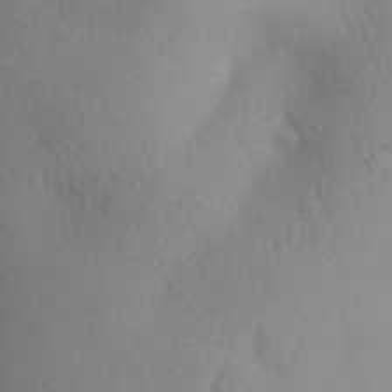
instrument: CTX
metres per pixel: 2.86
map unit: Aa
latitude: 27.1214
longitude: -147.9528
